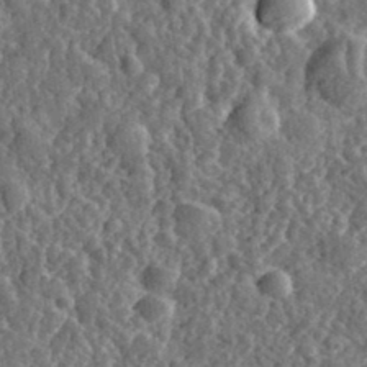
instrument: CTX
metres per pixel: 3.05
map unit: eHh
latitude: 35.5560
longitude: -79.7828
